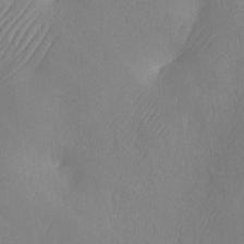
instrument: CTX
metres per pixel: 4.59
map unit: Ave
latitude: -6.5762
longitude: -119.7260
